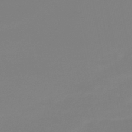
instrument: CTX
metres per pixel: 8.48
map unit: lHb
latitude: -44.4629
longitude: 75.6344
